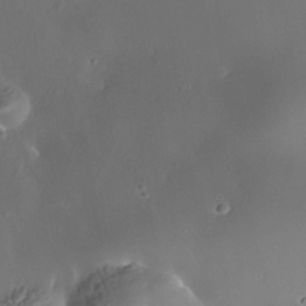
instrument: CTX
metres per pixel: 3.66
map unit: Nhe
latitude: -35.5399
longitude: -118.3656
